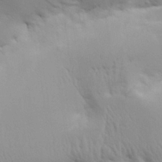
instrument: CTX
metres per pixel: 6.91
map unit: Aa
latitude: 29.4237
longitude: -134.7435
